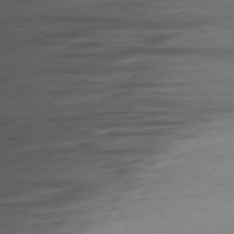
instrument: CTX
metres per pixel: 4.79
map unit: Ap
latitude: -77.7667
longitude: -90.4979
